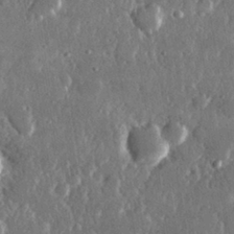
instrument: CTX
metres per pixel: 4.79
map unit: lHvf
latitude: 30.8947
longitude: -91.8583
